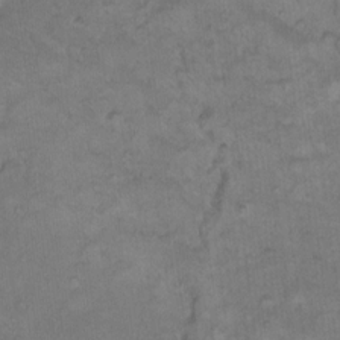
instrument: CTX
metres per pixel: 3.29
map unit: Hto
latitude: 10.3278
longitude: -60.3278
